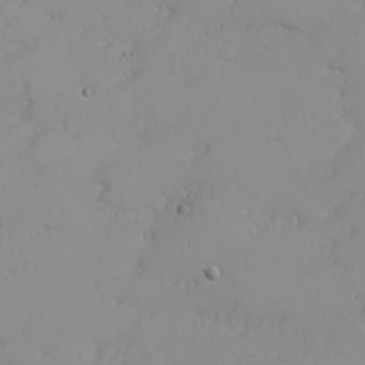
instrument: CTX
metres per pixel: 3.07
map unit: Nhu
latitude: 21.1592
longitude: -71.9339
